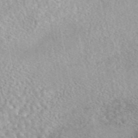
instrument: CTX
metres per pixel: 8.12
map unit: eAb
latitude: 44.1578
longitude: 109.0864
